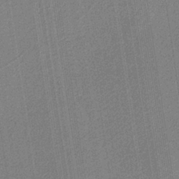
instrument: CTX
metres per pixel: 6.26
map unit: eAb
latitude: -38.0661
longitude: 51.9556
